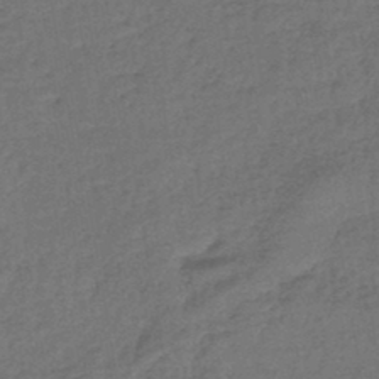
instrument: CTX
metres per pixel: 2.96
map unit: eHb
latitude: -43.4454
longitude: 83.2187
